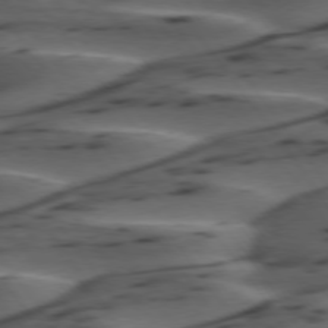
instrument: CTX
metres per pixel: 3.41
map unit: lApd
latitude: 75.2159
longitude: -70.3467
